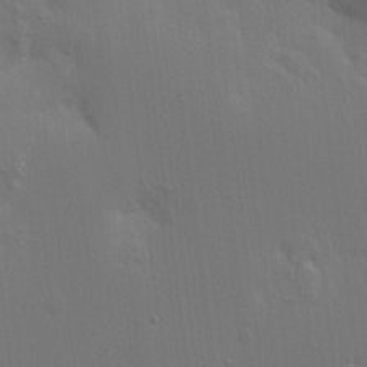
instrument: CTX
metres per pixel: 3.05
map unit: Nhu
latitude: 16.1956
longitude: -78.3845
